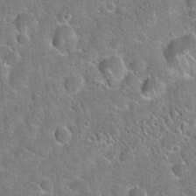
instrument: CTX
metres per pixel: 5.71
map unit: Hto
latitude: 21.6316
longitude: -51.1781
